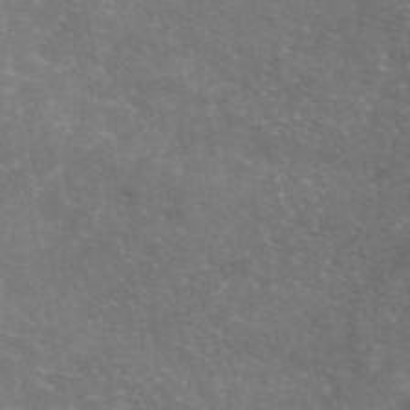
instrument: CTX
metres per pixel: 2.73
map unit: eAb
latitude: 46.2334
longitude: 120.2172
